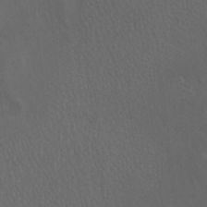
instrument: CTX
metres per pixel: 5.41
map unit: eHh
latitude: -2.6140
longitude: 19.5210
